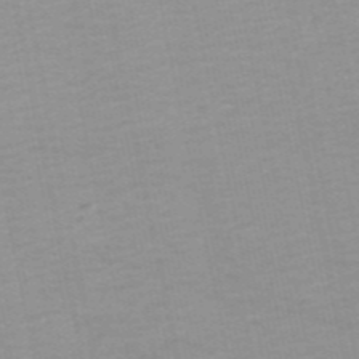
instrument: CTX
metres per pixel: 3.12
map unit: HNb
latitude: -55.1053
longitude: -37.4993
